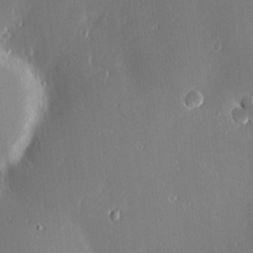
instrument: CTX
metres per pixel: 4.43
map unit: Nve
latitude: -8.1228
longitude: 173.3132
